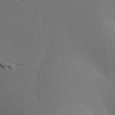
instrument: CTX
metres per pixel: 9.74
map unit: Nve
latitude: -8.0661
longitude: 175.4643
